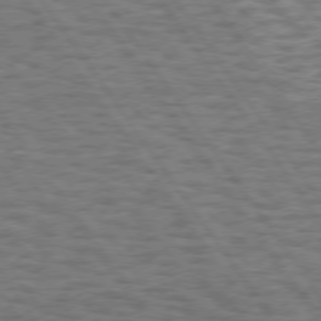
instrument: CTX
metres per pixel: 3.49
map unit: Hpe
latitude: 75.0081
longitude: -135.7827
